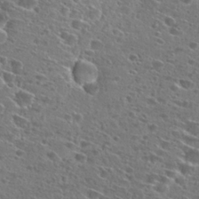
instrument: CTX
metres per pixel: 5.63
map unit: Hto
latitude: 26.4601
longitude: -46.4790
